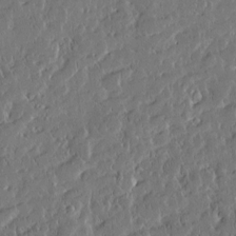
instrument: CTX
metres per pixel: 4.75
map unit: Htu
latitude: -4.2172
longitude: 174.8030
